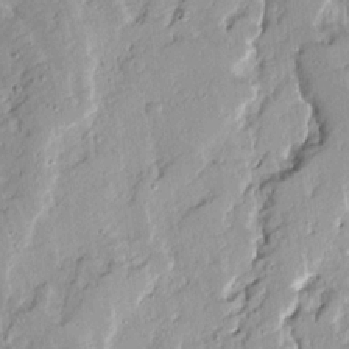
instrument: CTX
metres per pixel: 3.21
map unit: Ave
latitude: 13.4238
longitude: -132.6302
